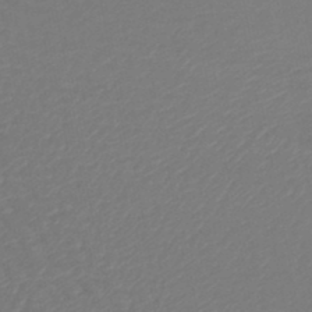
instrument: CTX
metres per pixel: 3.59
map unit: lHb
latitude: -46.6329
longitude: 75.0298
